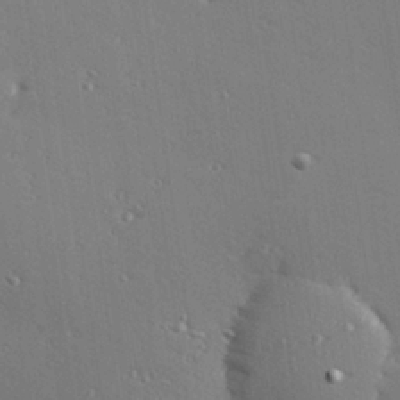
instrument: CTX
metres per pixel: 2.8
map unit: Hve
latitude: 26.7624
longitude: -91.6883
